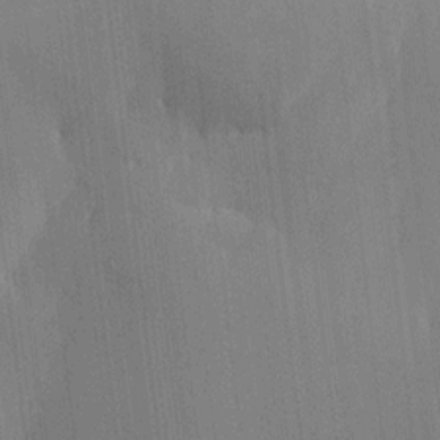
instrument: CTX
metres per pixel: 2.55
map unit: HNhu
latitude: 7.8772
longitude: 16.1417
